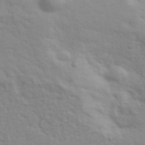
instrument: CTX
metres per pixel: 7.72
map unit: Ave
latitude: 37.1026
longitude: -111.0837
